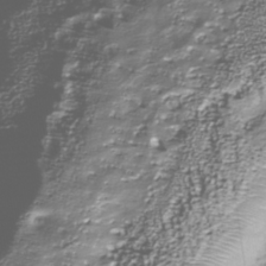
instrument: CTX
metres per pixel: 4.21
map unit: Nhu
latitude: -39.3132
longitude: -82.1388
